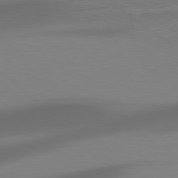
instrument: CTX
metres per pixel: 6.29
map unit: Hpe
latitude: 78.8947
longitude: -142.2523
